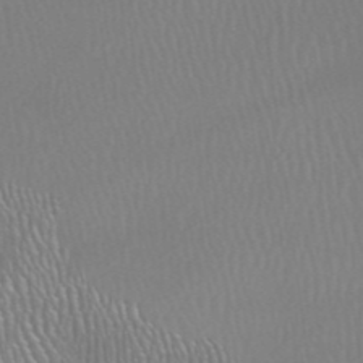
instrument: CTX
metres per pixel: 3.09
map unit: HNhu
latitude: -47.9556
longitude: 29.7856
